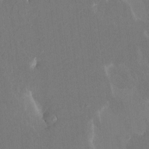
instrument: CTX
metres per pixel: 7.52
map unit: HNhu
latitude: 7.2159
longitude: -5.0458
